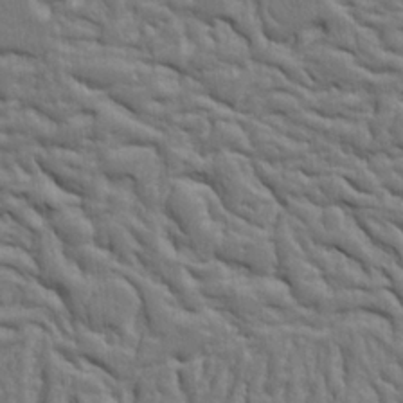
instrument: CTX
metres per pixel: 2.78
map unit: Ht
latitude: 9.6505
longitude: -76.4790
